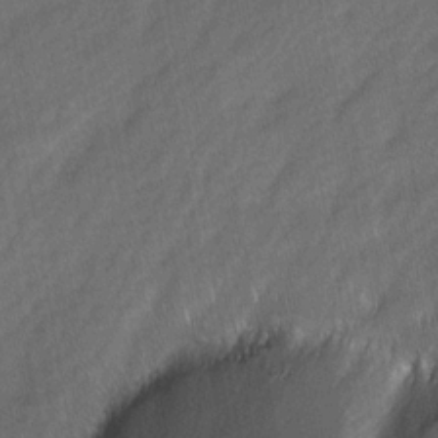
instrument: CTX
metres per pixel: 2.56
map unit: Ave
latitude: -0.6330
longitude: -113.6127
